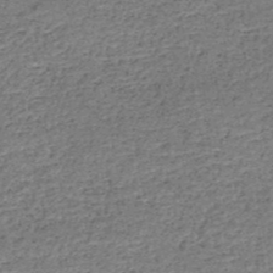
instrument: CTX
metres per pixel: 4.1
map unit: HNb
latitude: -50.5952
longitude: -49.5749
